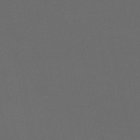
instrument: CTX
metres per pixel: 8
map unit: HNb
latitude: -53.8044
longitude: -42.1200
